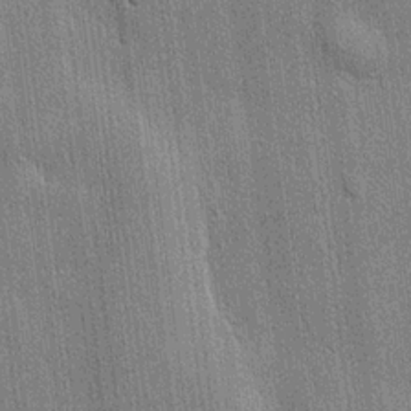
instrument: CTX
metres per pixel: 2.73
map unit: lHvf
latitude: 20.4790
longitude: 141.6533
